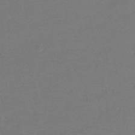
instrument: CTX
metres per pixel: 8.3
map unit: lHb
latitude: -41.6533
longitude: 65.5399
